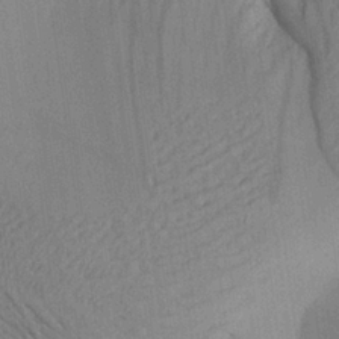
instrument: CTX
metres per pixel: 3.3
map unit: Aa
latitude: 25.8394
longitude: -143.8772
